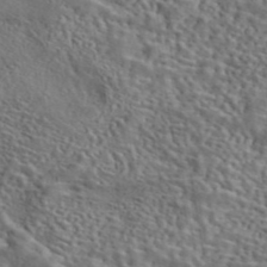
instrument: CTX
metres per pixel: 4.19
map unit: eAb
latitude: 43.0270
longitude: 112.7463
